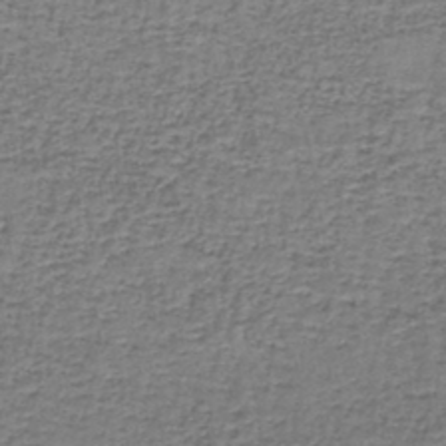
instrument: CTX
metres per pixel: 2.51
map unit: lHb
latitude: -43.2753
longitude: 58.2928
